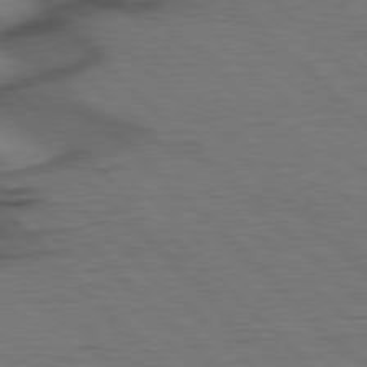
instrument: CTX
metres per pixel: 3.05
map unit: Hpe
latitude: 77.4426
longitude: -155.0458
